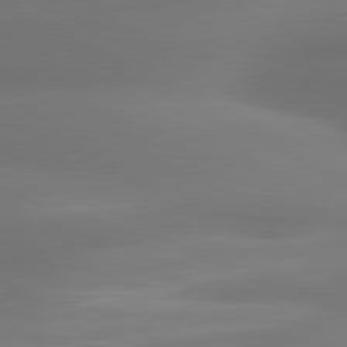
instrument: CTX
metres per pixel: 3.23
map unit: lApd
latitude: 81.0836
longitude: 132.2362
